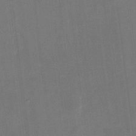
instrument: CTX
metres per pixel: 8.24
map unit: eHh
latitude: 5.6127
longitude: -69.3293
